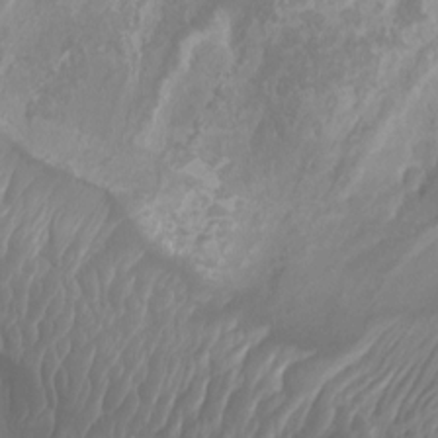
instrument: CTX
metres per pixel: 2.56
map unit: Aa
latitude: -8.3684
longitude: -78.0633
